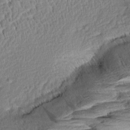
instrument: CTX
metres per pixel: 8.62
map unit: Aa
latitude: 8.6113
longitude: -133.4993
